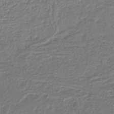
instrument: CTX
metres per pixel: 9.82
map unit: lHb
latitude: -42.6329
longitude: 61.4265
